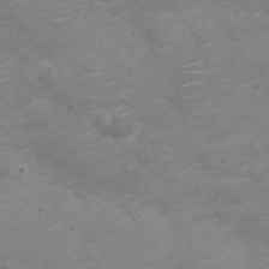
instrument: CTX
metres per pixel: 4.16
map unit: Nve
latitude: -20.5195
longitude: 104.4251
